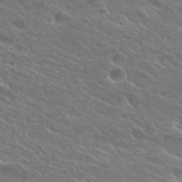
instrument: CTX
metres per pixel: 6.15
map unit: Hto
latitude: 26.2712
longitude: -39.7638
